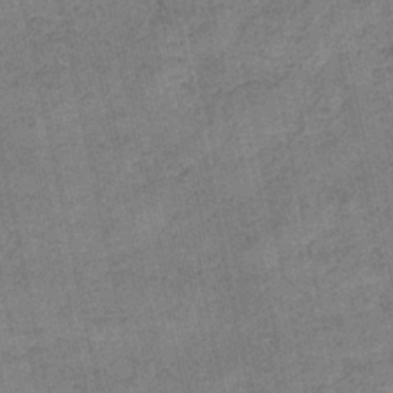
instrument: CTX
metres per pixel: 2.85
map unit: HNb
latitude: -35.6155
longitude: 56.0283
